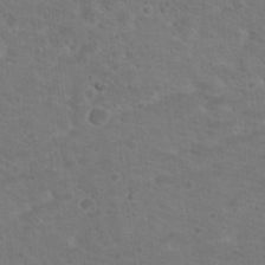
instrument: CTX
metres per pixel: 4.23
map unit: Nhu
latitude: 17.7072
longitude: -31.6694
